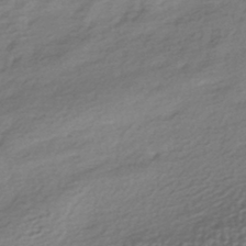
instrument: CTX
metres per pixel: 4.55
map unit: HNhu
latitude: -41.4832
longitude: 94.5762
